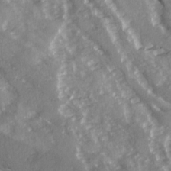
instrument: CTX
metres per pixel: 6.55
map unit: Ave
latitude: 15.0837
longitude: -131.2915
